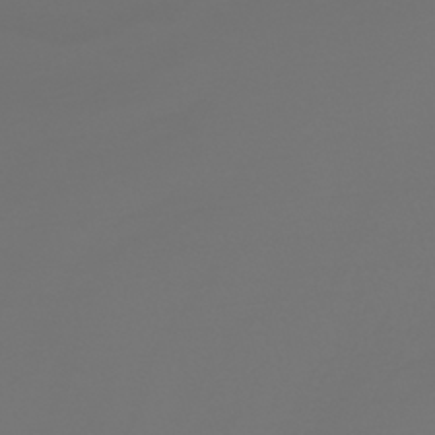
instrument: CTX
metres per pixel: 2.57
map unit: HNhu
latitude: -41.0864
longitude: 100.8219
